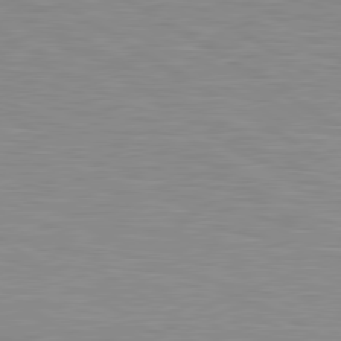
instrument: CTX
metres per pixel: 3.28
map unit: lApd
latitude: 80.4790
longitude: 131.5210
